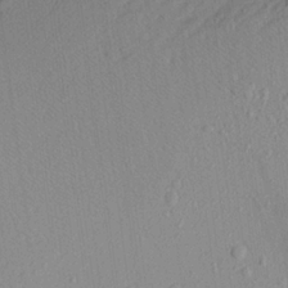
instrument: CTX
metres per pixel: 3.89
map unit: Aa
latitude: 21.7072
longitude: -143.2915
